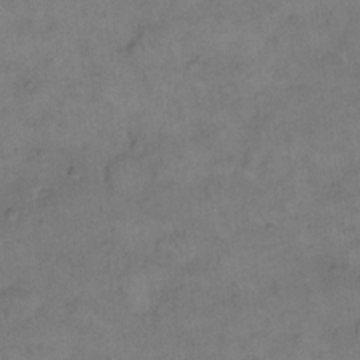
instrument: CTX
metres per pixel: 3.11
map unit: eHh
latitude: 14.3090
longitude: -65.9150
